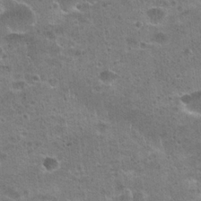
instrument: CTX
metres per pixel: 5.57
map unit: Hto
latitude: 22.4412
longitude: -48.8947
